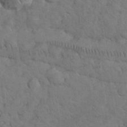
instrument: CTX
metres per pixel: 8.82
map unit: eHh
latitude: 33.1781
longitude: -67.2348
